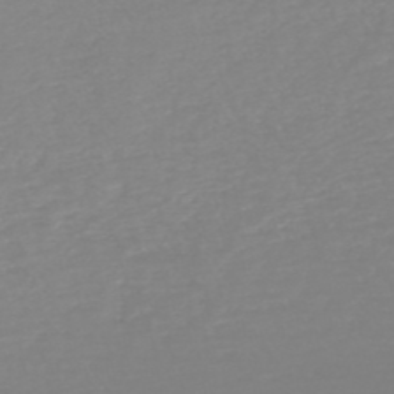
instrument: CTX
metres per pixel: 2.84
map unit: HNb
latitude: -48.7841
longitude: -50.6301
